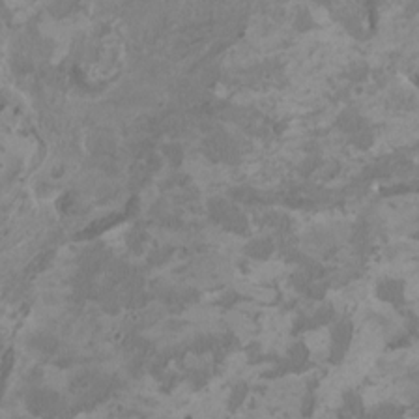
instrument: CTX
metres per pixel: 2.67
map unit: HNhu
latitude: 3.4993
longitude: -3.2537
